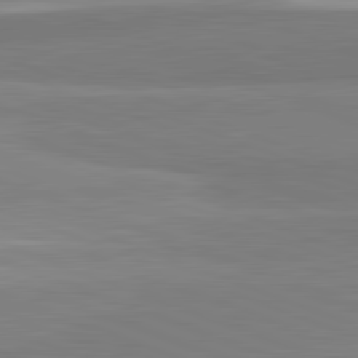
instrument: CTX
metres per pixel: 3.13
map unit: lApd
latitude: 82.3467
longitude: 172.9919
